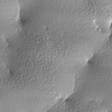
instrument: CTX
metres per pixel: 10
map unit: lAa
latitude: -8.9731
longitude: -126.1956
